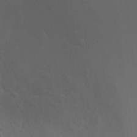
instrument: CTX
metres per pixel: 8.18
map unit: Ht
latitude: 2.5923
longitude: -28.0633
